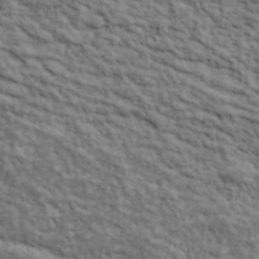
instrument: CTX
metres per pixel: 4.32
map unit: lHvf
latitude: 39.4615
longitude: -88.8758
